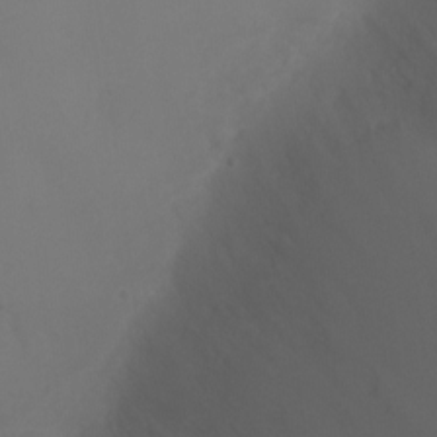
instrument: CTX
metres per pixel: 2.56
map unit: Ht
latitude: 1.0836
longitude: -20.5546
